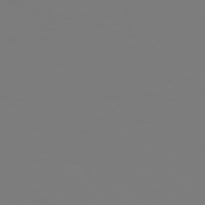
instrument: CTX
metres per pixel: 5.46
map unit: Hpe
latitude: 77.5938
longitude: -132.3845
